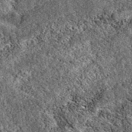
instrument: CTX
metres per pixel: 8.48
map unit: eAb
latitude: 38.3089
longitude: 111.4077
